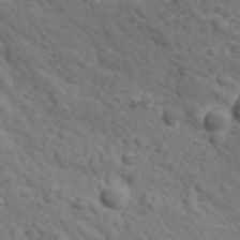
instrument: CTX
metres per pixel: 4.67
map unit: Ave
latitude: 17.8394
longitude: -132.5168
